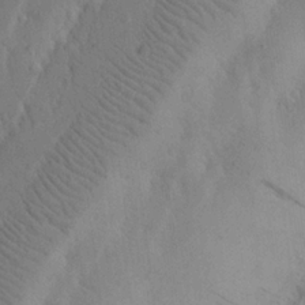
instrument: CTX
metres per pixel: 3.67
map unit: Nhu
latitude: 20.2712
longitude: -74.8758
